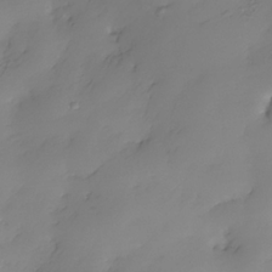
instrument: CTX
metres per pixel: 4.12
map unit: Nhe
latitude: -35.1431
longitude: -144.0255
